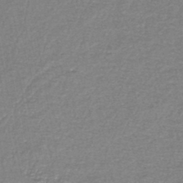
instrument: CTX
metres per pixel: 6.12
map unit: lHb
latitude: -44.1795
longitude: 57.4643
